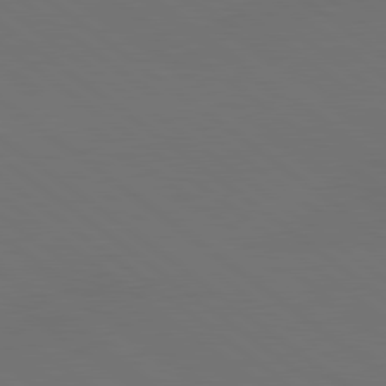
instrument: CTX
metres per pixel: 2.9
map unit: lApd
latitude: 80.3089
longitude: -115.8583
